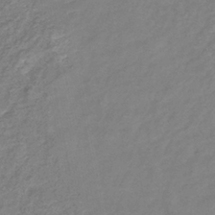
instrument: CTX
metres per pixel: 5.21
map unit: eHb
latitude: -37.9745
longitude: 76.3684
